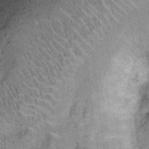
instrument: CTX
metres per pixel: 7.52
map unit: Ht
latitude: 11.5182
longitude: -39.4237
